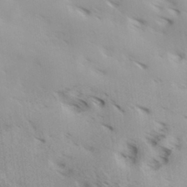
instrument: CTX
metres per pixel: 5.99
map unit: Hve
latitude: 32.0444
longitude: 148.7086
